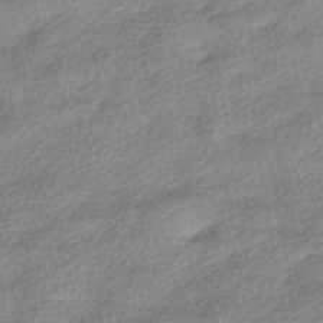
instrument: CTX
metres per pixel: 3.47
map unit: HNhu
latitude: -40.5763
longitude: 96.3306
